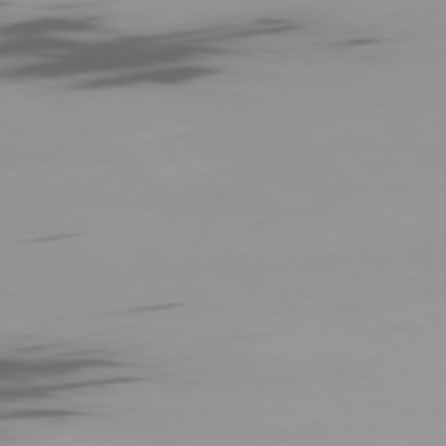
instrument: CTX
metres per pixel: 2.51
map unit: Ap
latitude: -77.7667
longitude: -65.2537
